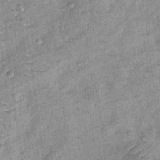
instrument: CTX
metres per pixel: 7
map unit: Ht
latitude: 11.7072
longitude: -39.3859
